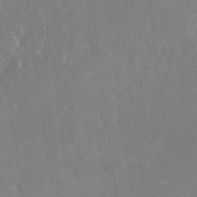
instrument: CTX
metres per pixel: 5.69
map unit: Nhu
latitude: -22.7652
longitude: -72.9892
